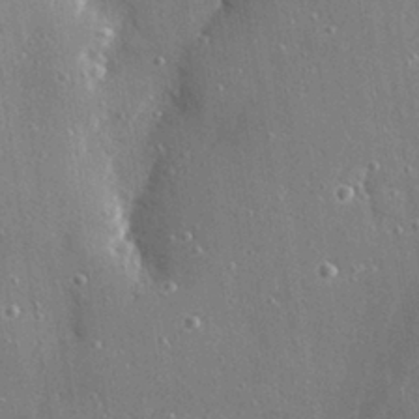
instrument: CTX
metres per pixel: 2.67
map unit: Hve
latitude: 28.4601
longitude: -90.4034
